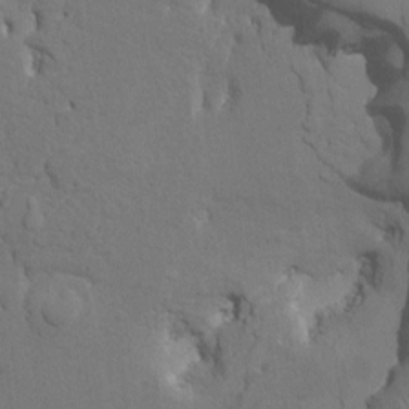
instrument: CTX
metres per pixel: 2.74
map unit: HNhu
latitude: 4.4412
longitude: -7.8583
